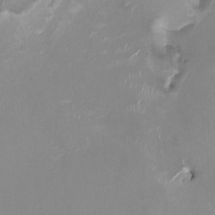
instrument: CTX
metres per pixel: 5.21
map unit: HNhu
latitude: -0.5763
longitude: -4.7624
